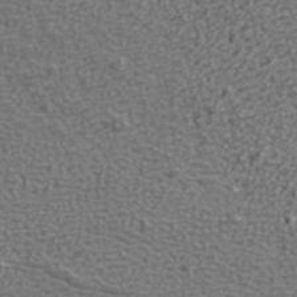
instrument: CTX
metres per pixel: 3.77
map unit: ANa
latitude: 40.2711
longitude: -90.4601
